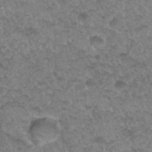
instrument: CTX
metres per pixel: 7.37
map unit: Hto
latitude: 33.7072
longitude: -49.6127
